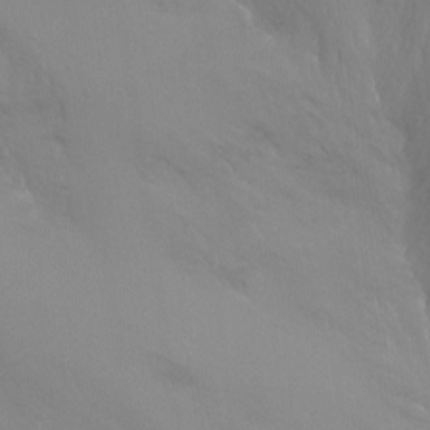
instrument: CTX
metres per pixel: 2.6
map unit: Ht
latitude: -12.8030
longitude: -44.8380
